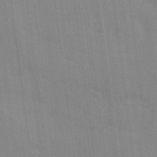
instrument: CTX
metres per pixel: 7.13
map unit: Ht
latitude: -4.8030
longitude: -14.7058
